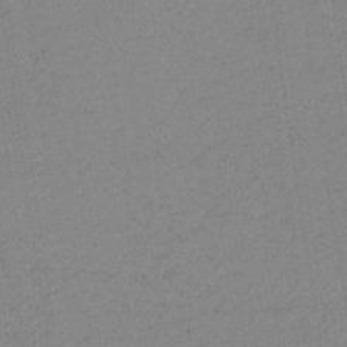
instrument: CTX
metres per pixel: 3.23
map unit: HNb
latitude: -33.8801
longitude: 63.6155
